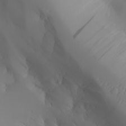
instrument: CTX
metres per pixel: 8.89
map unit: Aa
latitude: 24.6301
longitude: -127.2159
